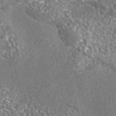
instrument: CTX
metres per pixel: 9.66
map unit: eAb
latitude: 42.8191
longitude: 105.3509
